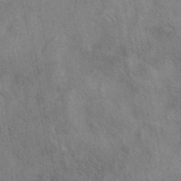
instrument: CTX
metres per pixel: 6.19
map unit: eAb
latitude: 42.3467
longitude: 107.6344
